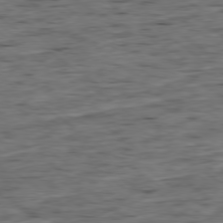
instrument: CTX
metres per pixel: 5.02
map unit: Ap
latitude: -79.1998
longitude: -90.2711
